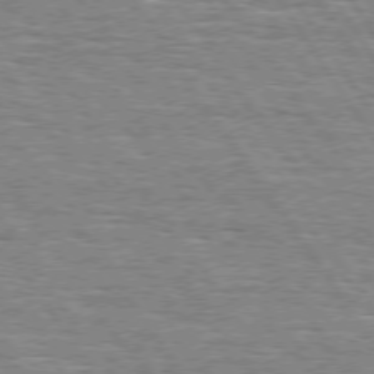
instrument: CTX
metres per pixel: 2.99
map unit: Hpe
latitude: 74.2900
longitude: -138.0822
